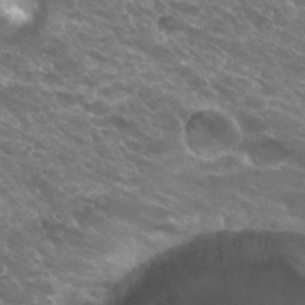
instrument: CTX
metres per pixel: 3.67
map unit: Hto
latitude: 30.6869
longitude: -42.8947
